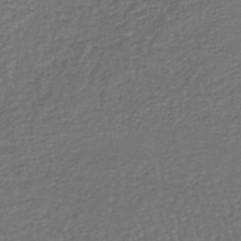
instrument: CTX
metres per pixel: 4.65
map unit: lHb
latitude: -38.1795
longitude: 63.8044
